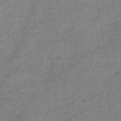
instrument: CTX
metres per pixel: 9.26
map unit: HNb
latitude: -46.0283
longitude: -37.7072
